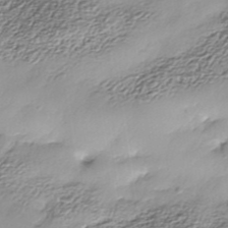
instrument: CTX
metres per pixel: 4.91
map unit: Nhe
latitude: -38.0283
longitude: -149.0647
